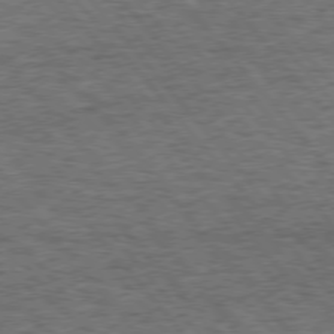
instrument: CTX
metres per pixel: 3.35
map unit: Hpe
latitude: 75.3293
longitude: -135.5938
